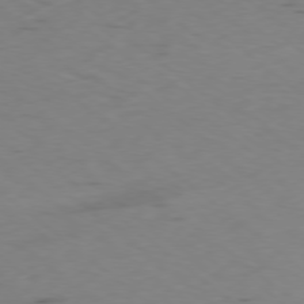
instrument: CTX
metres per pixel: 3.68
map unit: Ap
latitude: -78.6140
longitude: -73.8395
